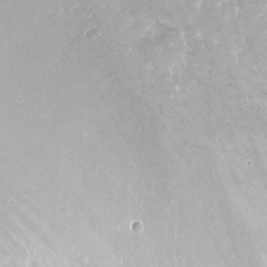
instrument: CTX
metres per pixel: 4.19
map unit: Nhu
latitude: -12.3684
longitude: -38.6868
